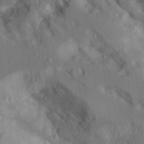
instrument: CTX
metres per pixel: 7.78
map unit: Aa
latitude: 11.8961
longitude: -125.8772
